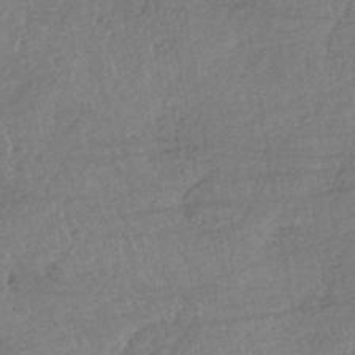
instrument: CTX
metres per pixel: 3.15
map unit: lHb
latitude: -40.4440
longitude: 68.9919
